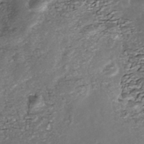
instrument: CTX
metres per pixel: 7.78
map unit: Nhe
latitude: -39.6722
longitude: -116.4034
